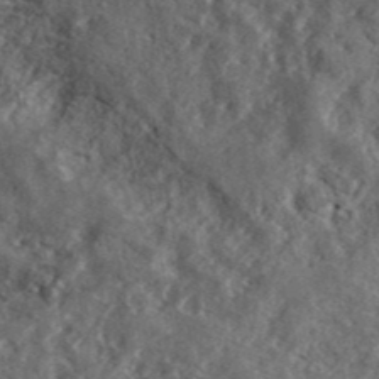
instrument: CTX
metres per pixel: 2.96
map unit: lHvf
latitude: 41.5938
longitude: -89.1404
